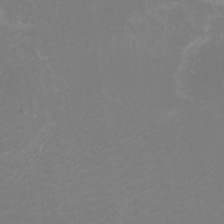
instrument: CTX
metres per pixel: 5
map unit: HNhu
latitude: -1.8801
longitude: -5.0458
